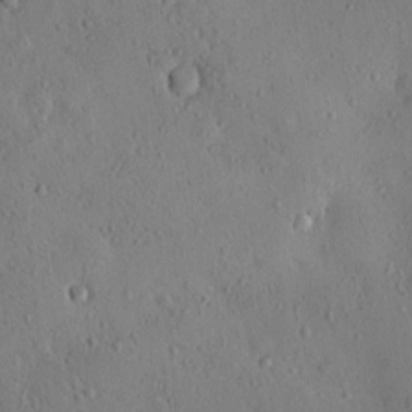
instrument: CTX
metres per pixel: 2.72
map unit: eHh
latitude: 0.3089
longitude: 18.3306
